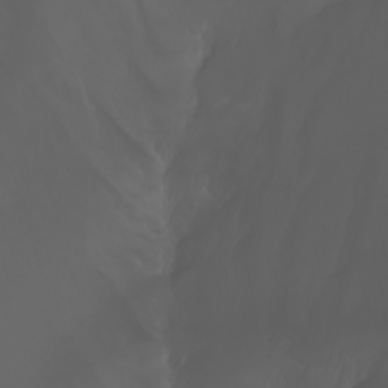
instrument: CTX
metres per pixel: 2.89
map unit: Nhu
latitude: -7.6910
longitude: -84.2523
